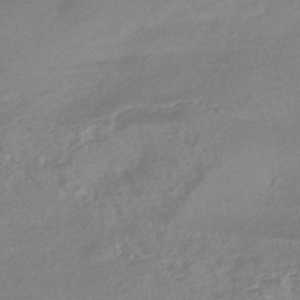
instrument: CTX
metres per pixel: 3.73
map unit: HNhu
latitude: -42.5195
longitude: 92.4062
